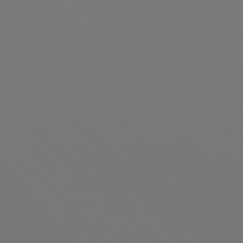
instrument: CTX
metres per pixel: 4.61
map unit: Hpe
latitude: 76.8380
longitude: -162.6869
